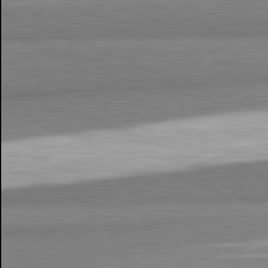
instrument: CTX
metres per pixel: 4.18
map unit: lApd
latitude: 82.3467
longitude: 174.0094
